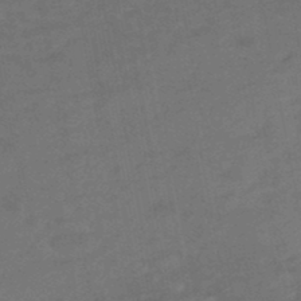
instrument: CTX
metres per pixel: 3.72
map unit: HNhu
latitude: -47.4265
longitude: 90.0094
